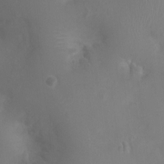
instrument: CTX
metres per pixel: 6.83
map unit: Nhu
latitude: -0.3307
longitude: -16.5168
